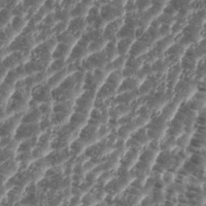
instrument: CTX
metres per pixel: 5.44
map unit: eHh
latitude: 35.4993
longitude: -135.7260
